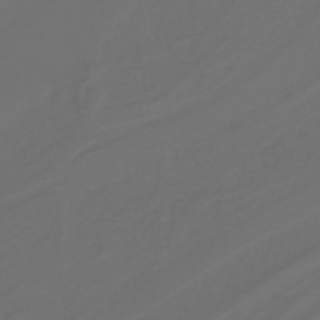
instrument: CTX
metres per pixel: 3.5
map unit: lHb
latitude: -39.8800
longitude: 53.3887
